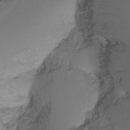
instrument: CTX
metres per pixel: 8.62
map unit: Ht
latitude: -12.3306
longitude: -48.7246
